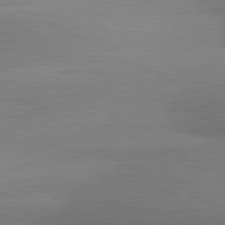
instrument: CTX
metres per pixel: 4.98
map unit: lApd
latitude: 80.6490
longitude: 166.6707
